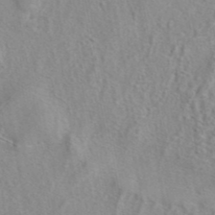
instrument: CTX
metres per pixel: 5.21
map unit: eAb
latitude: 41.0458
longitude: 105.3509
